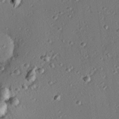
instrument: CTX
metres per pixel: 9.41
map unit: eHh
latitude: 23.1970
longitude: -91.0081
